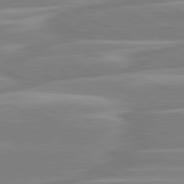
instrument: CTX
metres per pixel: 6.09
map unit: lApd
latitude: 80.8758
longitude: -130.3090
